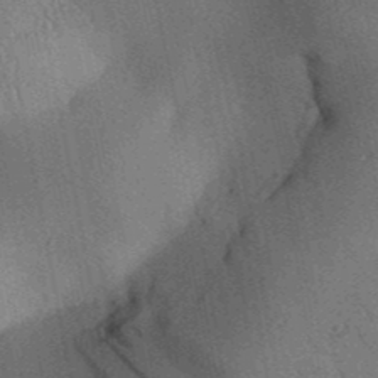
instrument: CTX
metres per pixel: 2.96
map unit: Aa
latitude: 31.7828
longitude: -142.4034
